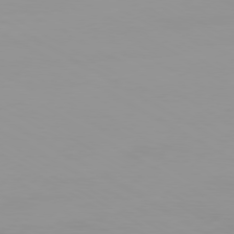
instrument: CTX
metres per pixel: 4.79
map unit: Ap
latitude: -79.7666
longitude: -92.4223
